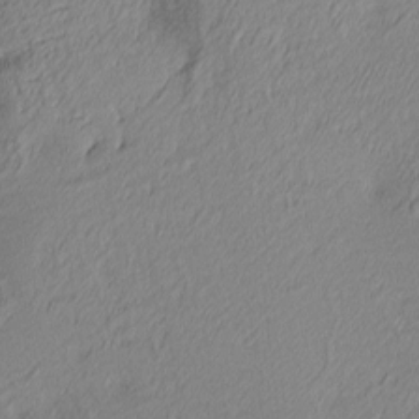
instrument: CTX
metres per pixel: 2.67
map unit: lAa
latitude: 3.8583
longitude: -116.0633
